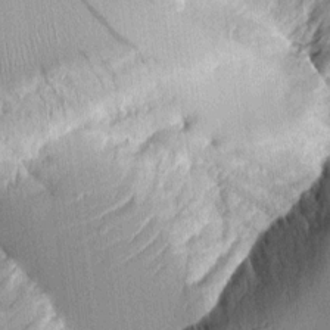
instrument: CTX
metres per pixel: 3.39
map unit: Aa
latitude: 10.7813
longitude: -128.1578
